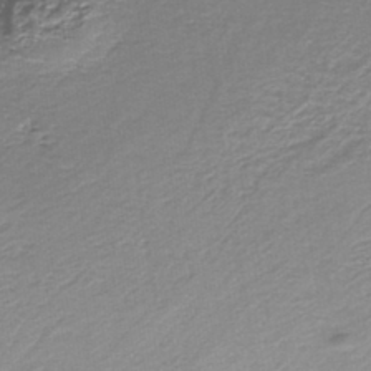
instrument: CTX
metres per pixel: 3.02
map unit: HNb
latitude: -39.2943
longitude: 51.2187
